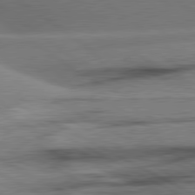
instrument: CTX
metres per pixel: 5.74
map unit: lApd
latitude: 80.9703
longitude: -157.2914
